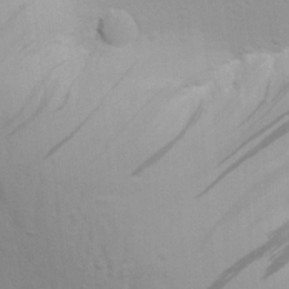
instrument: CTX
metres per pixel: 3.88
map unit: Aa
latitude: 26.2523
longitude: -136.7058
